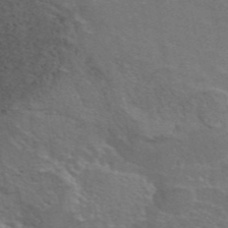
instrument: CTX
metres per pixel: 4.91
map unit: eAb
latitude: 44.7246
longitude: 107.6155
